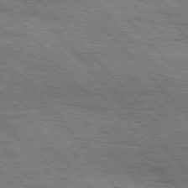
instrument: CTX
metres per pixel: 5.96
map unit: Hpe
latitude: 76.4601
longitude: -150.9891
